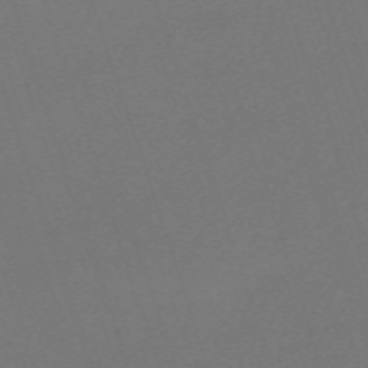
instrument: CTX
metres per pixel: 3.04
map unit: eHh
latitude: -63.1998
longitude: 51.8611
